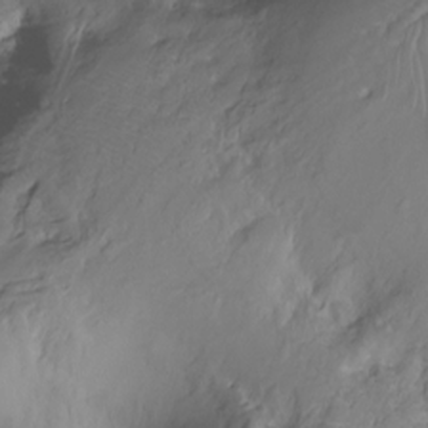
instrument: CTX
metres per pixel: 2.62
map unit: Nhu
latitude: -15.4455
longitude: -26.7624
